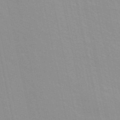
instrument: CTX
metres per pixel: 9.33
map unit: ANa
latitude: 48.8002
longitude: -77.0269
